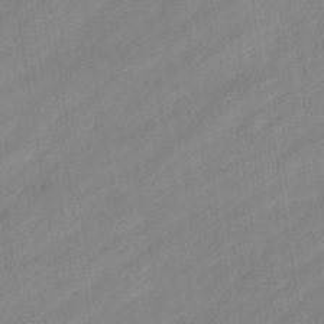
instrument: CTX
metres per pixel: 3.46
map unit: eHb
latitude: -37.8233
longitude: 79.6155
